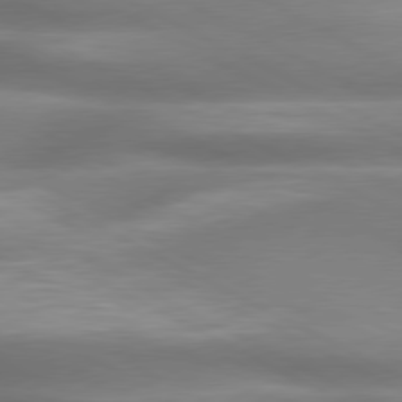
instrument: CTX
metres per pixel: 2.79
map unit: lApd
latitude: 79.4427
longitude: -120.2901
